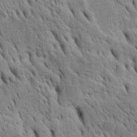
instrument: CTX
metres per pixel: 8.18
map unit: Htu
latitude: -4.7841
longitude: 152.7274
